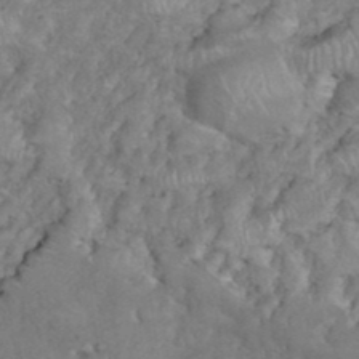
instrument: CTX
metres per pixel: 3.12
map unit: eHh
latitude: 38.2145
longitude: -57.1970
